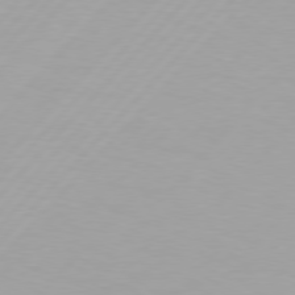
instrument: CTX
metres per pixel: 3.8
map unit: Hpe
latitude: 77.0458
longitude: -138.0444
